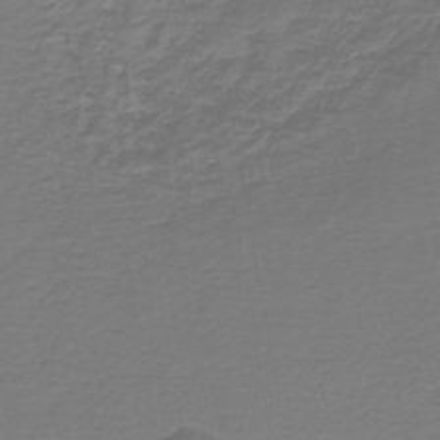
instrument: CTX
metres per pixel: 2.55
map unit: lHb
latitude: -42.5951
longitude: 57.1998
